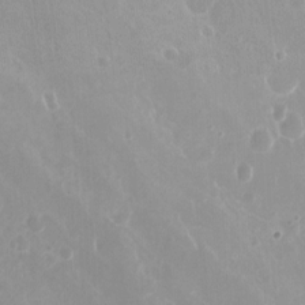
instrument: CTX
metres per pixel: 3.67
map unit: Hto
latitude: -11.7856
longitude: -38.2145
